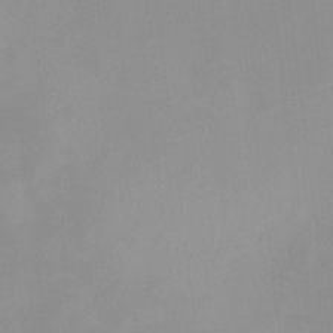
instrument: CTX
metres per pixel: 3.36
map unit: HNhu
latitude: 6.1578
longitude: 8.1417
